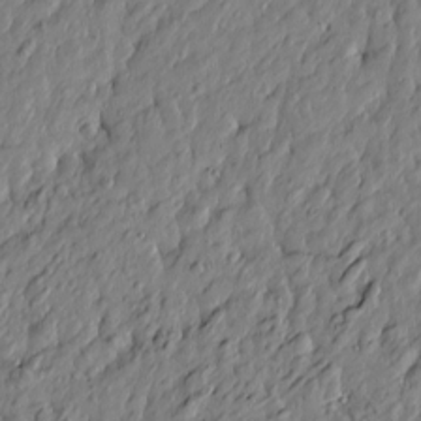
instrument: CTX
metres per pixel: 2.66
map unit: Htu
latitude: -5.7855
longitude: 178.0472
